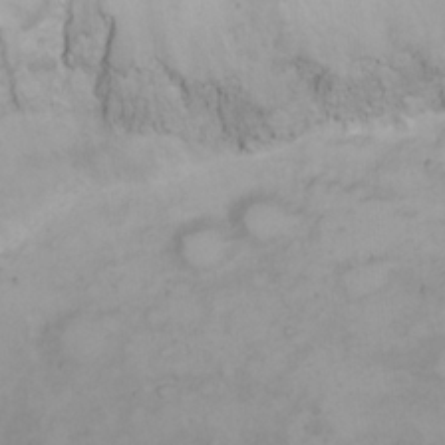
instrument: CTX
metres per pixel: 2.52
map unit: eHh
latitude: 22.9514
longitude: -61.5749
